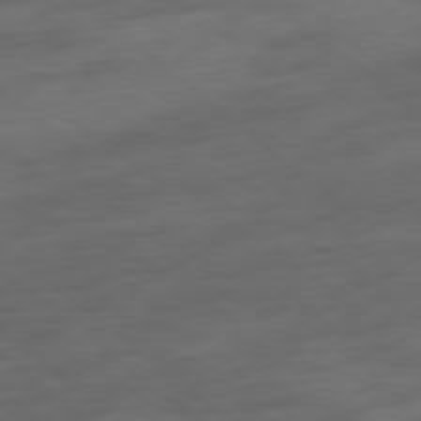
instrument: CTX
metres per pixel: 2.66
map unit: Hpe
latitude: -78.9730
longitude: -18.7624
